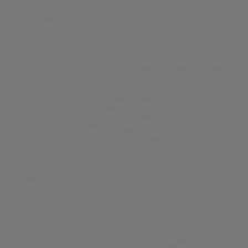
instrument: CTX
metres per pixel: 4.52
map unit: Hpe
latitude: 78.8380
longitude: -137.8584
